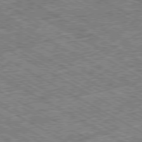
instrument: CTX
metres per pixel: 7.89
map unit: Ap
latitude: -80.2740
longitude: -79.2159
